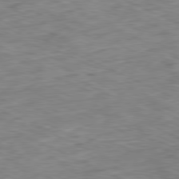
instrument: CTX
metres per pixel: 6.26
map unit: Ap
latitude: -81.0298
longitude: -87.3670
